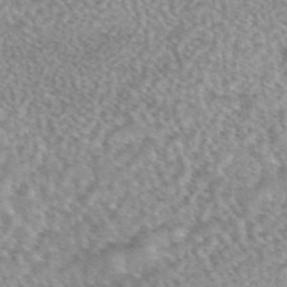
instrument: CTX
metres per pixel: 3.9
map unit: eAb
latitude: 44.6301
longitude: 108.9164
